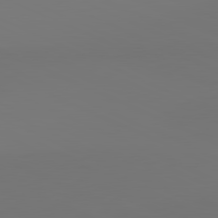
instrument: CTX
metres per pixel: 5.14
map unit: lApd
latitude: 81.4048
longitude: 147.6722
